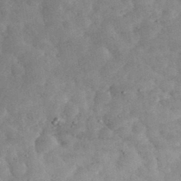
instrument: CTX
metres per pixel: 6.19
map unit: eHh
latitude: 34.6490
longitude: -69.0081
